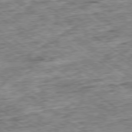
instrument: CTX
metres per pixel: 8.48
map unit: Ap
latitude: -79.3698
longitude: -75.5371
